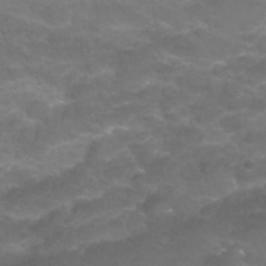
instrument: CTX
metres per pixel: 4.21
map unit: Nhu
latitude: 26.5735
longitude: -53.1214
